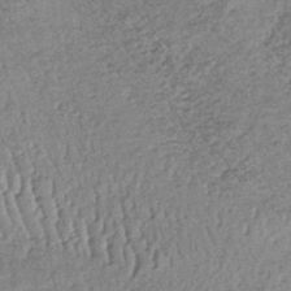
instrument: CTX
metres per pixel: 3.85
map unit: lHb
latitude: -35.9367
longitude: 65.7100
